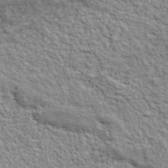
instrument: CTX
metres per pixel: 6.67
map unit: lHvf
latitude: 38.1956
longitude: -88.7058
